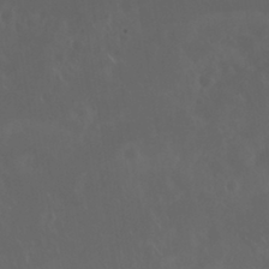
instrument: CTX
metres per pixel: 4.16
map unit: Nhu
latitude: 29.9528
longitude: -58.3656
